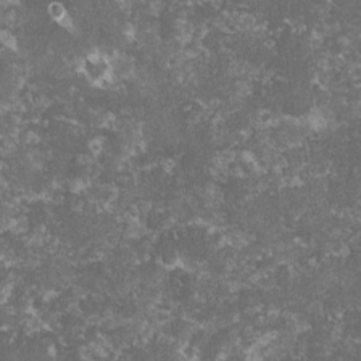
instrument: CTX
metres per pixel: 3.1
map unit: lHvf
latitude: -15.9745
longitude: -99.6127
